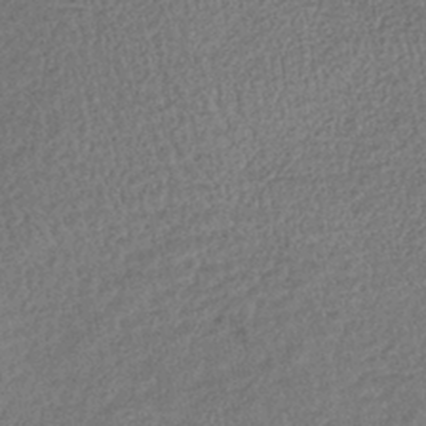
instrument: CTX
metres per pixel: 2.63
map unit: lHb
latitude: -41.0108
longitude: 69.1620
